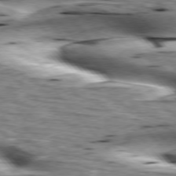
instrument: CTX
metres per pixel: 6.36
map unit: lApd
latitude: 76.1766
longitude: -60.8947
